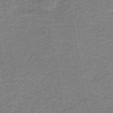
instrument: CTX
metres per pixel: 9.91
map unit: HNb
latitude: -37.4643
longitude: 52.2361
